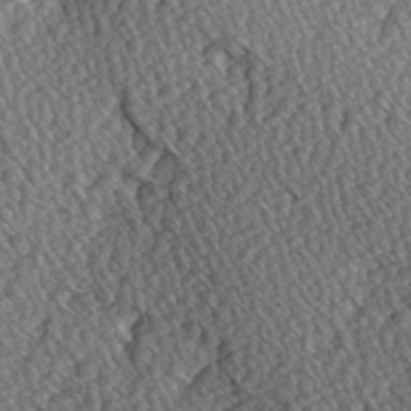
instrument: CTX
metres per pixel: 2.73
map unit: Hve
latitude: 3.2159
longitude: -123.4804
